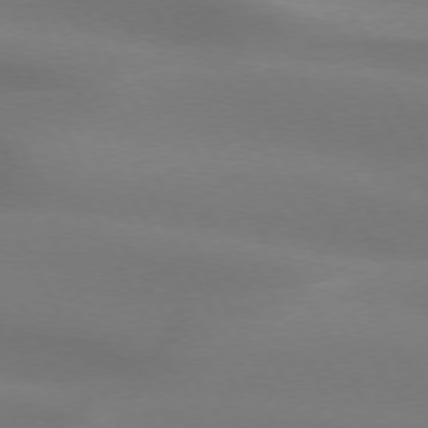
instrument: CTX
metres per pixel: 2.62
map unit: lApd
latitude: 73.3482
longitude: -49.3104
